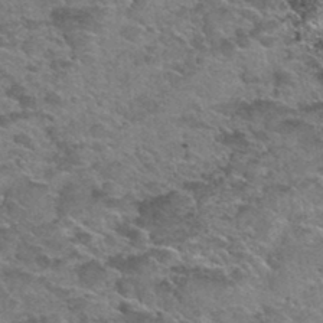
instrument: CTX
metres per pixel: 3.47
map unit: Hto
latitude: 34.8380
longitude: -52.4790
